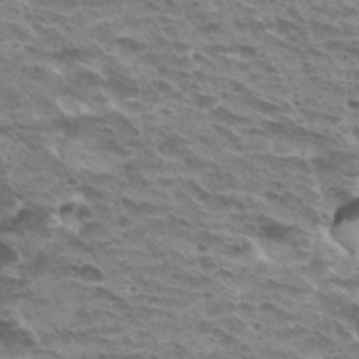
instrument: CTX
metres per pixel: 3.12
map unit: Hto
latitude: 32.1200
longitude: -40.5356
